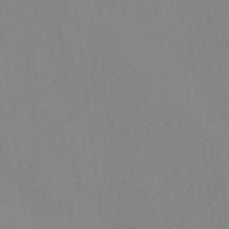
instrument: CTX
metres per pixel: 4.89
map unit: ANa
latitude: 37.6883
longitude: 23.8800
